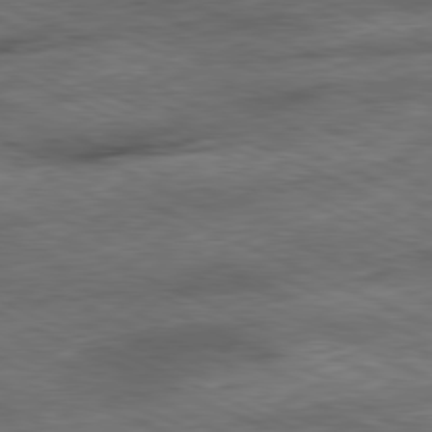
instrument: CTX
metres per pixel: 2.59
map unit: Ap
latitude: -81.3321
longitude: -91.0081
